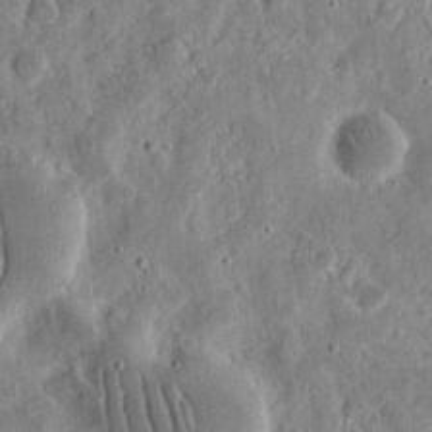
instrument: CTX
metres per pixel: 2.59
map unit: eHh
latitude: 12.4412
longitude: -73.8017
